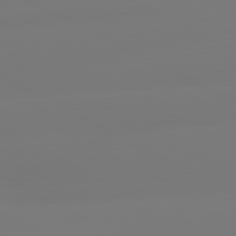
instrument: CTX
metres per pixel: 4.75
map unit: lApd
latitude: 80.7246
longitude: -156.3845
